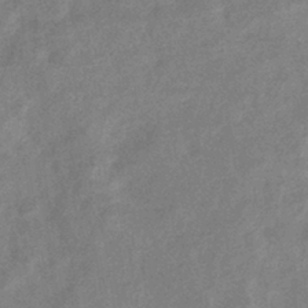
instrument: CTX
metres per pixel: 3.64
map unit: eHb
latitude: -37.3887
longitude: 76.9353
